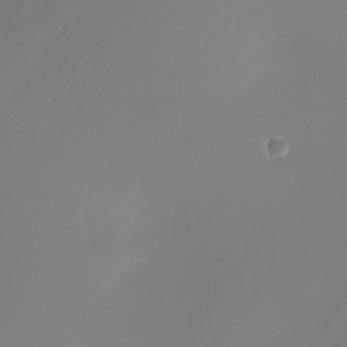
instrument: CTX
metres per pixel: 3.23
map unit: Nhu
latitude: -25.2187
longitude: -71.5560
